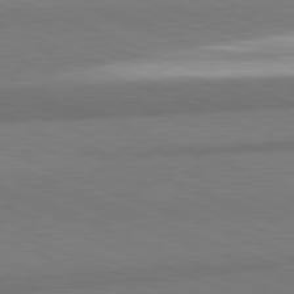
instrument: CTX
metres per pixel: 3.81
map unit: lApd
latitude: 82.0822
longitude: 160.1417
